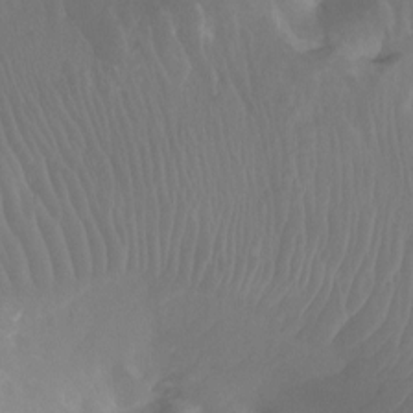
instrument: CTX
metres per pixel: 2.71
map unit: Ht
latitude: -2.4062
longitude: -17.9528
